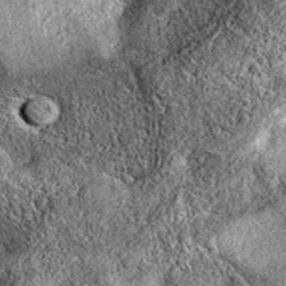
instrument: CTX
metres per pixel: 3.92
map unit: eAb
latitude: 37.0836
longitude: 111.8989
